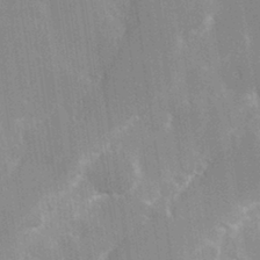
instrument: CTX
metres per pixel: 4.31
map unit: Hve
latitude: 30.9514
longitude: 149.3699
